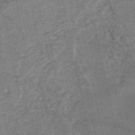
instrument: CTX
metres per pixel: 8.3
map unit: HNb
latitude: -53.8989
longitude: -46.3468
